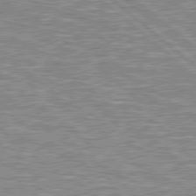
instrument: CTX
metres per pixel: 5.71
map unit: Hpe
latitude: 78.8569
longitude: -157.3103
